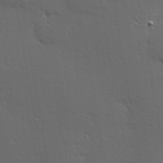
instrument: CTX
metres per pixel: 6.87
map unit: Hve
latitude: 24.5923
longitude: -97.7638
